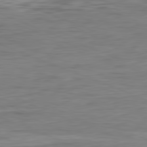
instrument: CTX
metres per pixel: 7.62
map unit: Ap
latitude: -81.9556
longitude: -73.8584
